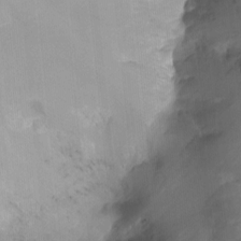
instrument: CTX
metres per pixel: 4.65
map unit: Nhu
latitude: -12.6519
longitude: -65.8206
